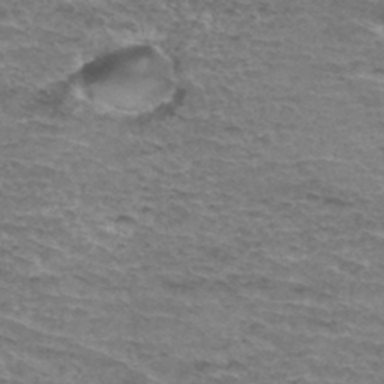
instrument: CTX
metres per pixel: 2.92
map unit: Hto
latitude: 35.6882
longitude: -44.9702
